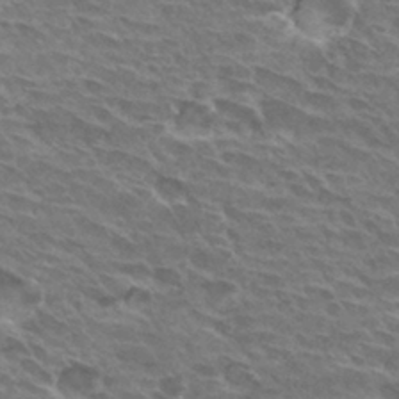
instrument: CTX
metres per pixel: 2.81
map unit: Hto
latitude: 29.9906
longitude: -42.2334
